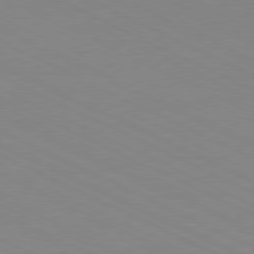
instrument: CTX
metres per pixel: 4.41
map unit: Ap
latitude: -80.7841
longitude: -93.7071
